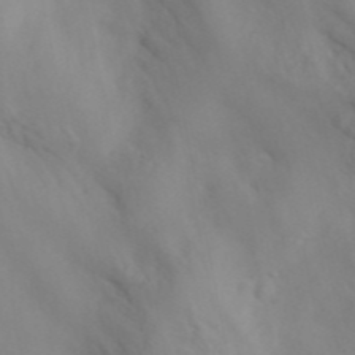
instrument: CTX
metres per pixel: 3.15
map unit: ANa
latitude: 45.9528
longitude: -84.1956
